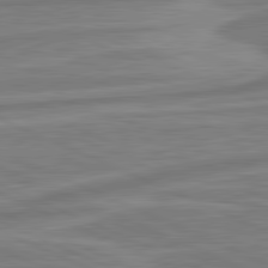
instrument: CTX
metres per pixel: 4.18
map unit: lApd
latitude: 81.5938
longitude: -175.5749
